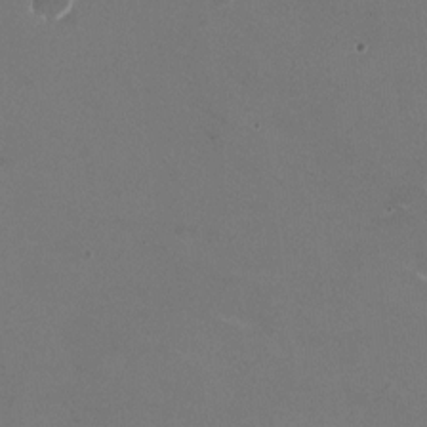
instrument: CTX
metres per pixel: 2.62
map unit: HNhu
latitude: -0.3685
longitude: -2.5168
